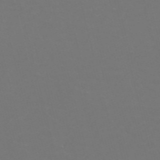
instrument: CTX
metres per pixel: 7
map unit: Nve
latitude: -57.2565
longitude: 52.2928
